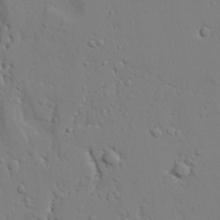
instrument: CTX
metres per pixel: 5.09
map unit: lAvf
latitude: 24.3656
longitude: -109.7260
